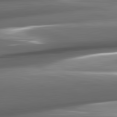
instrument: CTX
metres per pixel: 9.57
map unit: lApd
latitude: 82.2333
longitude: -140.0822
